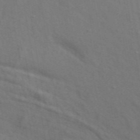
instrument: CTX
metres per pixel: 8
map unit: ANa
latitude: 49.0647
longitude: -74.2712
